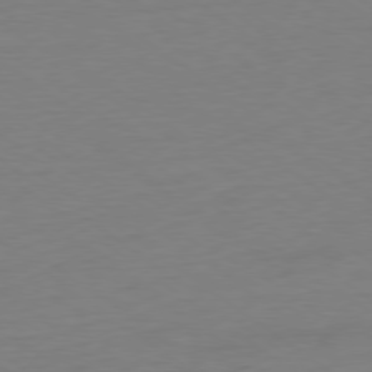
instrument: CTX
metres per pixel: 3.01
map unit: Ap
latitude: -79.1998
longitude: -68.3845
